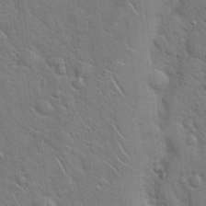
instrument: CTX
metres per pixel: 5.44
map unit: Hto
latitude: 19.1025
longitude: -51.8583
